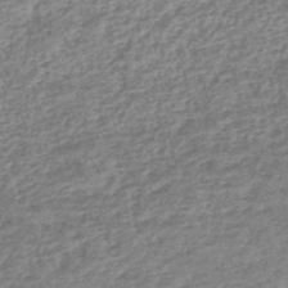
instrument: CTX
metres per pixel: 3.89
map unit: lHb
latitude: -44.1795
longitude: 70.7274
